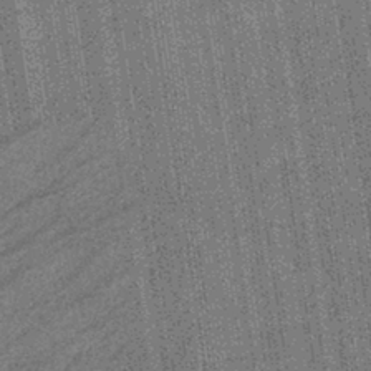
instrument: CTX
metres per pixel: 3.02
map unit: eHb
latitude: -40.1417
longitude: 82.2739
